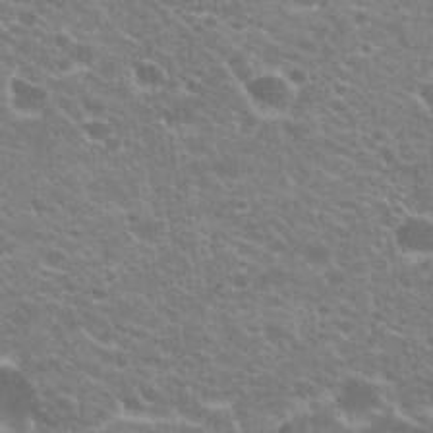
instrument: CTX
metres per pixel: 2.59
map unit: Hto
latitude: 23.4426
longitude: -35.7071
